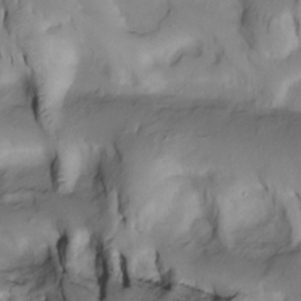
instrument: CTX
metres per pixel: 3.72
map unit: Htu
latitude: -4.2361
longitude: 150.1416
